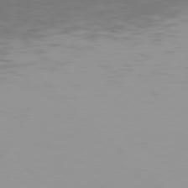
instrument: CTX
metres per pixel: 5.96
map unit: Hpe
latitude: 77.1214
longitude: -138.6301
